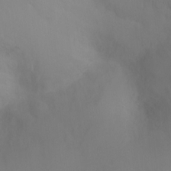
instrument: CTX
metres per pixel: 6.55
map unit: Ht
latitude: -4.9541
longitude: -28.0444
